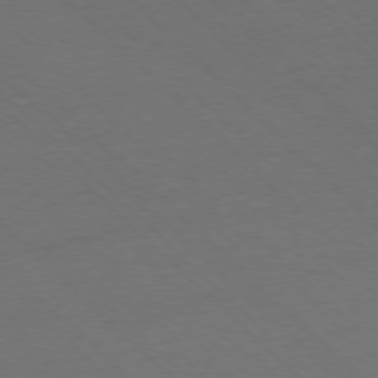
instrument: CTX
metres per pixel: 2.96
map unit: Ap
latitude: -77.5777
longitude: -85.3860
